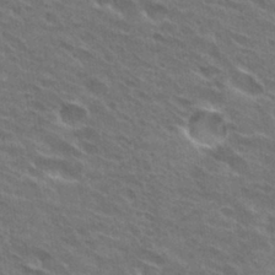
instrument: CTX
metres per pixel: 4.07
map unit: Hto
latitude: 31.2726
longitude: -45.0647
